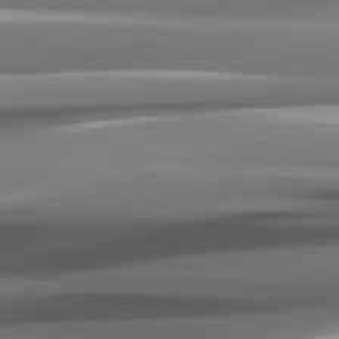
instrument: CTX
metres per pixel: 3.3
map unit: lApd
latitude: 82.1388
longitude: -141.3292
